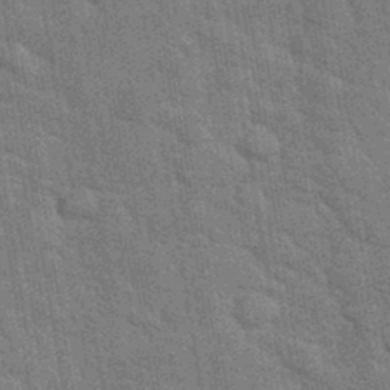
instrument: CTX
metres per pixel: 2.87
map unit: eHh
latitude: 37.4805
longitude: -66.1577
